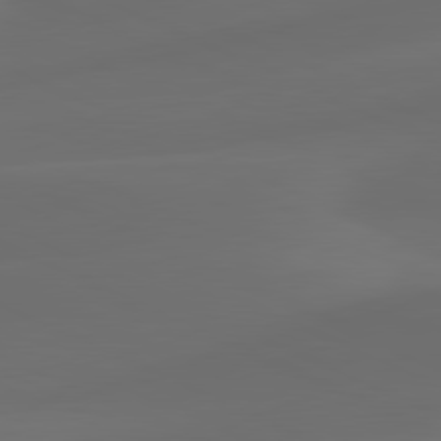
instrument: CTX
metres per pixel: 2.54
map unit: lApd
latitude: 80.8002
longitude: -82.4601
